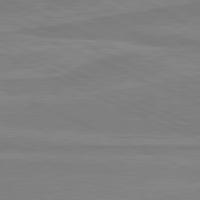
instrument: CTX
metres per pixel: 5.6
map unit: lApd
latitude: 81.2348
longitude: 169.2376
